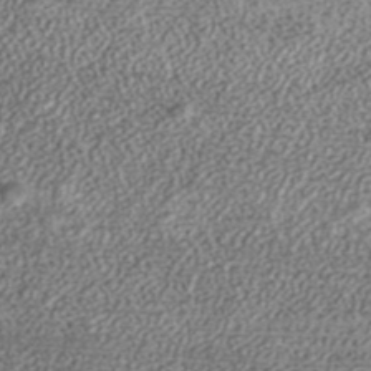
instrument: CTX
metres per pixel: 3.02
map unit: ANa
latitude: 36.6302
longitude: 17.8612
